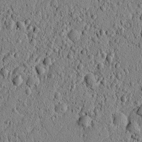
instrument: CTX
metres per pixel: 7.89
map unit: lAvf
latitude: 6.0444
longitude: 165.8045
